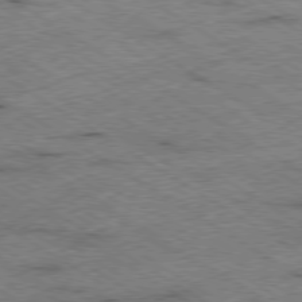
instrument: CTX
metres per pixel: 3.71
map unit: Ap
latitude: -79.9745
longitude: -51.2159
